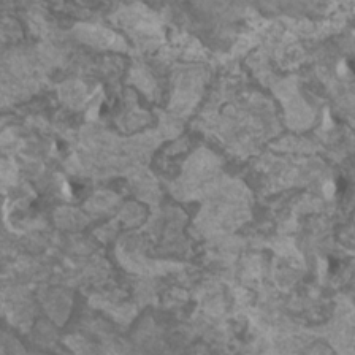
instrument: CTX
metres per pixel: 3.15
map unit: HNhu
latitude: 2.2522
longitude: -0.4790
